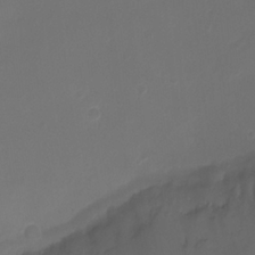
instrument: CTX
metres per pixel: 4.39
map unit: Ht
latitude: -2.8030
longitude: -19.5371
